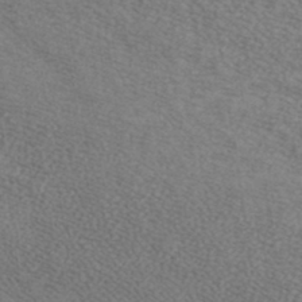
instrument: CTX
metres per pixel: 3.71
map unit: ANa
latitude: 37.5560
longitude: 20.4440
